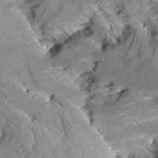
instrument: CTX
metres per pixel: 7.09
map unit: Aa
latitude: 9.4238
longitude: -141.4804
